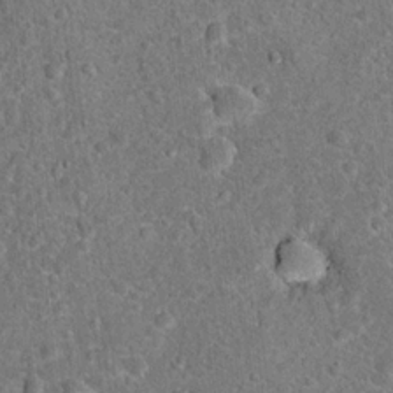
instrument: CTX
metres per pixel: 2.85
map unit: Hto
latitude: 18.1955
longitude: -42.6302
